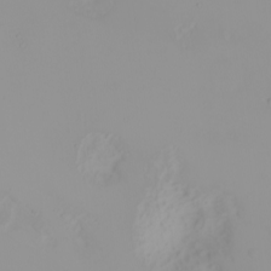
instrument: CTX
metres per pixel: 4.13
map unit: Nhu
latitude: -4.8030
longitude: -84.2145
